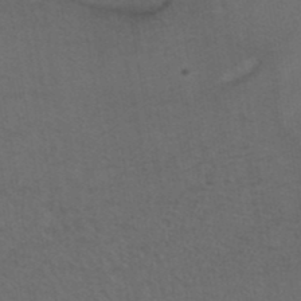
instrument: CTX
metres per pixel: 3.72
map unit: ANa
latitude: 40.2522
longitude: 29.1998
